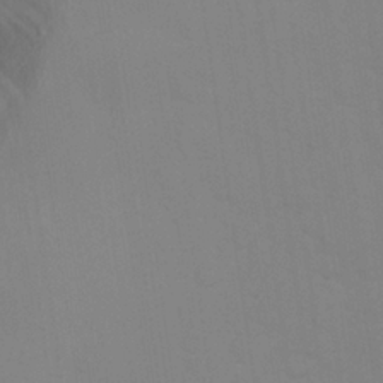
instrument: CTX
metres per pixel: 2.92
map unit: eHh
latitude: 24.9324
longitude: -63.3482
